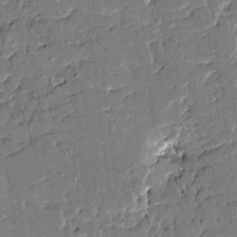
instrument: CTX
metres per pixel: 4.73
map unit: HNhu
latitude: 6.5735
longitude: -5.6127
